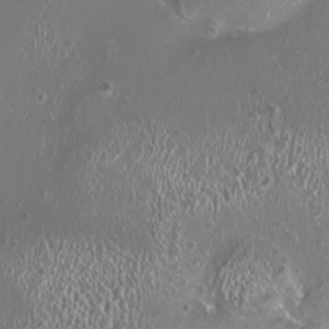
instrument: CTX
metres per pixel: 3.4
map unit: HNhu
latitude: 0.2711
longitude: 1.5777
